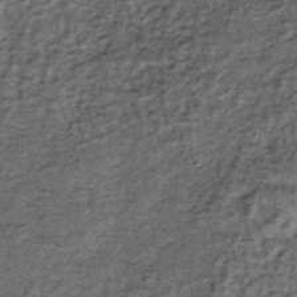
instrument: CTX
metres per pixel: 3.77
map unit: lHb
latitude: -39.5210
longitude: 66.2551
